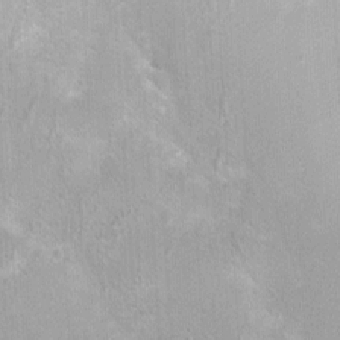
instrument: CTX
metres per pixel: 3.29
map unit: Nhu
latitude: 1.5938
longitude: -16.8758
